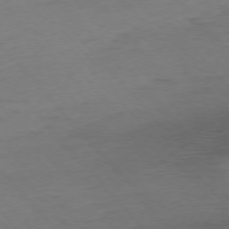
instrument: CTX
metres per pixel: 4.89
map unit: Ap
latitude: -76.3117
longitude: -81.0458
